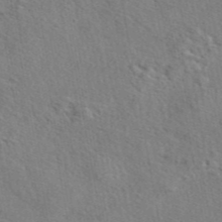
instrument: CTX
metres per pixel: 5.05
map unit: eAb
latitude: 43.5749
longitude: 113.0298
